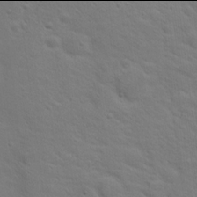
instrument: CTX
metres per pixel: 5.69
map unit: Nhu
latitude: 17.9906
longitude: -33.6505
